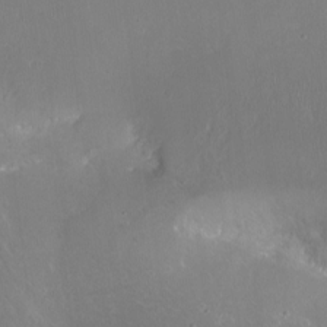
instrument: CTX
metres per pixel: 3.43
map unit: Ht
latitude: -15.5022
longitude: -41.0647
